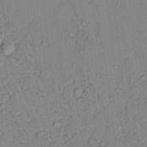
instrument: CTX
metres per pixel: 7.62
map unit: lAvf
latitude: 9.1214
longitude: 167.8989
